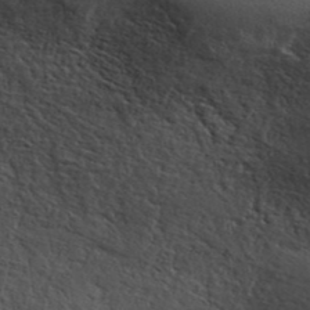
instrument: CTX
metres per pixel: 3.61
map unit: ANa
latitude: 42.2712
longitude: 55.8423
